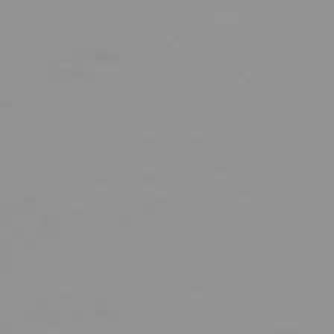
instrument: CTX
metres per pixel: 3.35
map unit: Hpe
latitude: -74.8219
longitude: 6.5951
